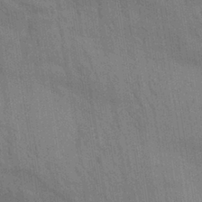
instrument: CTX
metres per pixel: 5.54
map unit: Aa
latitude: 30.4790
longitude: -139.7827
